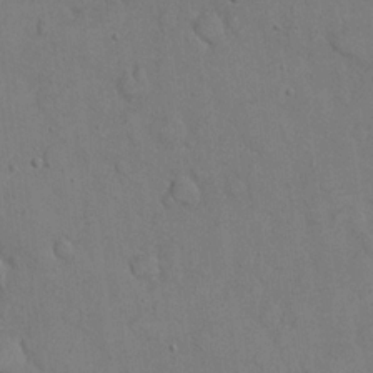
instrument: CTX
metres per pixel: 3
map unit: eHh
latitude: 20.9703
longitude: -59.3104
